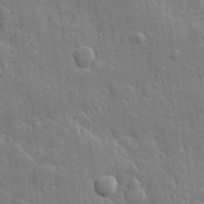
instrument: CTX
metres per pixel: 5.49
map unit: Hve
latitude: 25.1592
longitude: 149.6344
